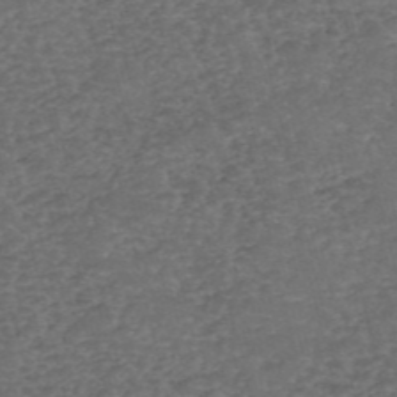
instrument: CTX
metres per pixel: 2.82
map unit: eHh
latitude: -54.8030
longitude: -90.1200
